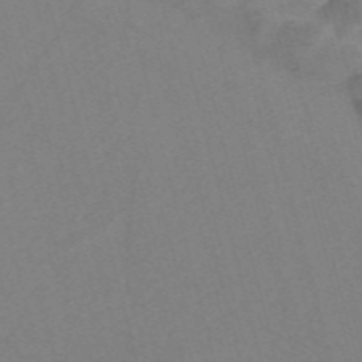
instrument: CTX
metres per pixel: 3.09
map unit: Nve
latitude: -58.4251
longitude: 51.2754
